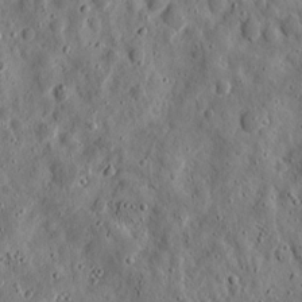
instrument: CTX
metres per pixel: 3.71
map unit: eHh
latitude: 11.1214
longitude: -73.7828
